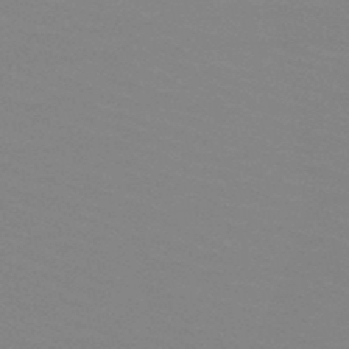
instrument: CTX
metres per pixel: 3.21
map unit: HNb
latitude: -49.3888
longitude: -49.5938
